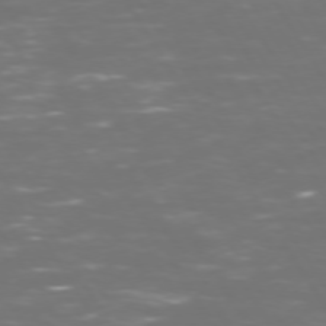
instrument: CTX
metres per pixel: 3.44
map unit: Hpe
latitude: 72.5168
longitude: -127.1403
